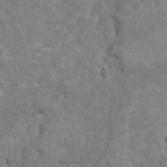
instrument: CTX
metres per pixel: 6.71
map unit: HNhu
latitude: 4.0822
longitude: -2.5545
